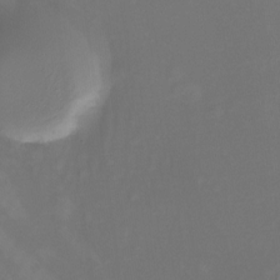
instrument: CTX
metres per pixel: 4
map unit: Nhu
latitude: -14.0661
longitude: -52.2145
